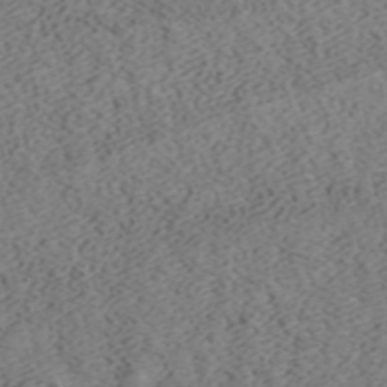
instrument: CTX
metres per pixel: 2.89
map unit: ANa
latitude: 41.2536
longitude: 33.8989
